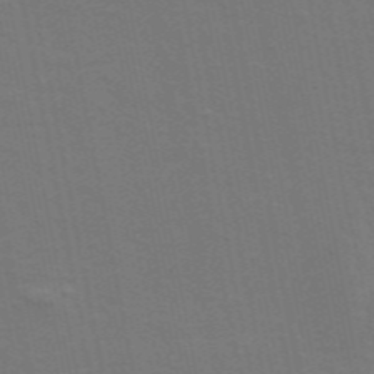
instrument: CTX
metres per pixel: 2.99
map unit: ANa
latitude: 49.3860
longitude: -76.5734
